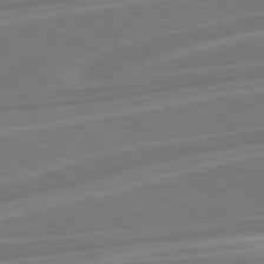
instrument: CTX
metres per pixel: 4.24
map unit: Hpe
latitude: 79.0270
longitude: -127.1592
